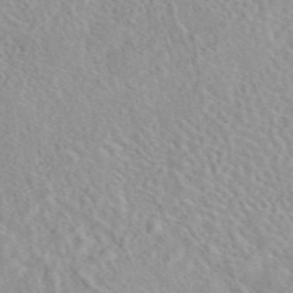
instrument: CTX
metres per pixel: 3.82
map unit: eAb
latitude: 44.6301
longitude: 114.3117
